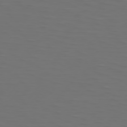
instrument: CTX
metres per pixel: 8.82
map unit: Hpe
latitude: 75.1592
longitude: -124.9891
